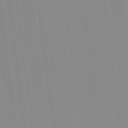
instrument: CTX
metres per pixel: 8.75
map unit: HNhu
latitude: -1.7100
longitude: -7.0269
